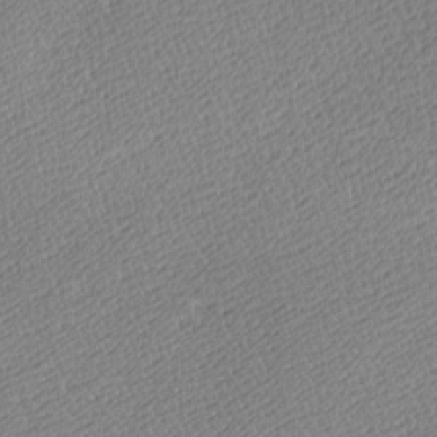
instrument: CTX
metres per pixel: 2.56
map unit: lAa
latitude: -10.8219
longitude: -125.9339
